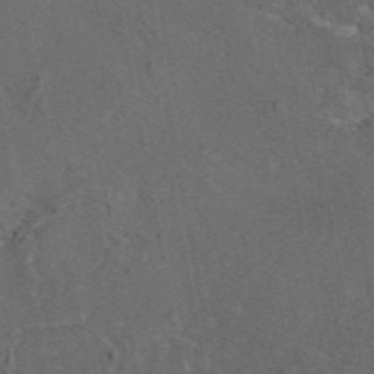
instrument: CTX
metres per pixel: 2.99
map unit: eAb
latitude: 46.4790
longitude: 108.7085
